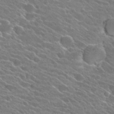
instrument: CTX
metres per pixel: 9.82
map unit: Hto
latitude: 25.1970
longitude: -41.2348
